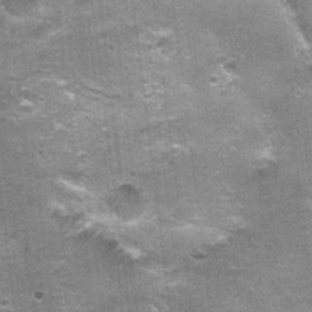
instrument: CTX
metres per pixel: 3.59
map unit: Nhu
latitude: 2.2333
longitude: -17.1592
